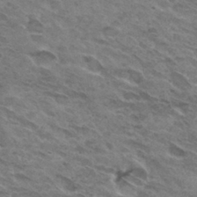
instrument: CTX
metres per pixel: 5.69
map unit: Hto
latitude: 31.6127
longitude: -45.2537
